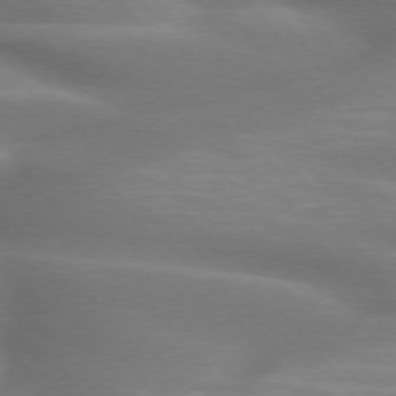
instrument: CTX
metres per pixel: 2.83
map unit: lApd
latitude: 75.1403
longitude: -60.3845
